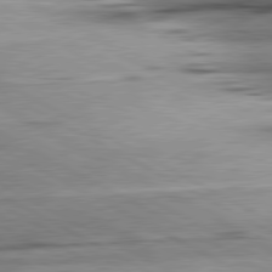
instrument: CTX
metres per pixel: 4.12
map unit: lApd
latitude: 80.6113
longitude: -157.5560
